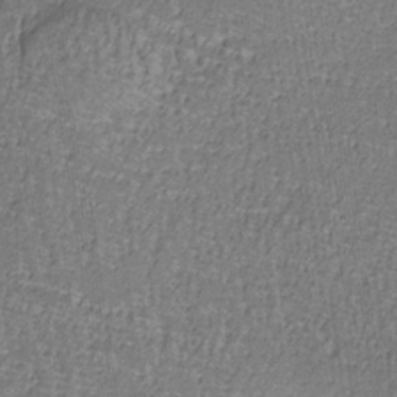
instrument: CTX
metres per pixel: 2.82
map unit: eHb
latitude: -32.9731
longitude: 67.8233
